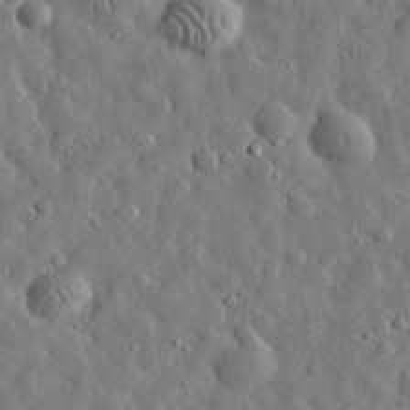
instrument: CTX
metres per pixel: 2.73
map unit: eHh
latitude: 32.1200
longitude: -73.5938
